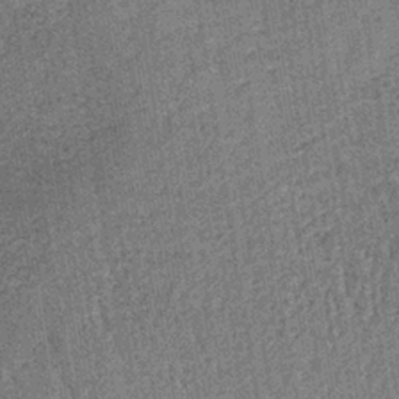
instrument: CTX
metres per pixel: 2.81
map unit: lHb
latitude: -35.8800
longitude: 64.1039
